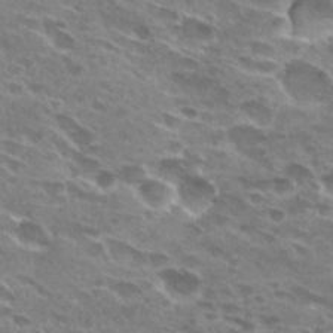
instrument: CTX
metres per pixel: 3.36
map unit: Hto
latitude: 29.1025
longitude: -42.7813
